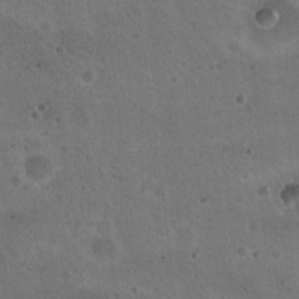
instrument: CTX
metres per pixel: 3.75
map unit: Nhu
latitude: 19.1214
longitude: -29.9339
